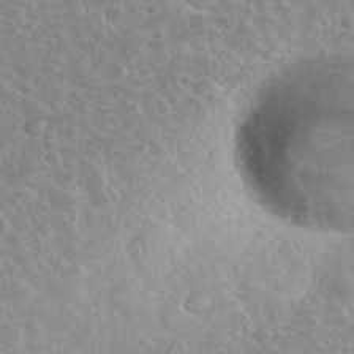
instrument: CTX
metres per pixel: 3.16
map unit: eHh
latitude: 35.5749
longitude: -60.7246
